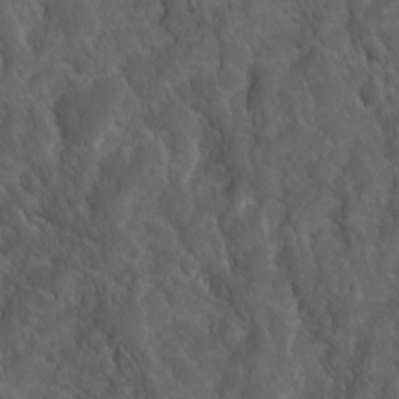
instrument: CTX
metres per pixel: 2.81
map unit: Ave
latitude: 15.9528
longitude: -132.6113
